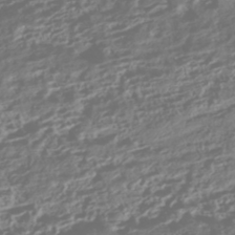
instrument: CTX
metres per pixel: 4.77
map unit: HNhu
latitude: -43.1242
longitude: 104.2550
